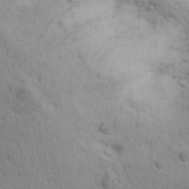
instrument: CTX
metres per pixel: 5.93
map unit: Aa
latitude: 30.9703
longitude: -146.9514
